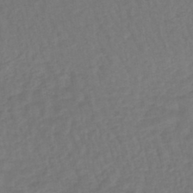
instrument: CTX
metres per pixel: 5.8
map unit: lHb
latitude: -43.4265
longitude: 64.5007
